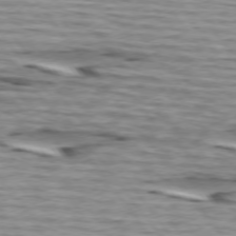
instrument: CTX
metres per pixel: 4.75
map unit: lApd
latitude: 74.5924
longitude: -72.4412
